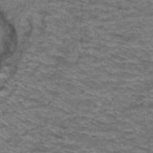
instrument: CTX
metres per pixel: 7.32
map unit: Hto
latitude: 38.1767
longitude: -41.7638
